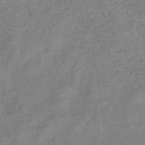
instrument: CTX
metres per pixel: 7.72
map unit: eHb
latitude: -41.5210
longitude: 80.4440
